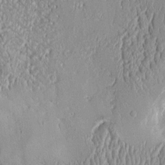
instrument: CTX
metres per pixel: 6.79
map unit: Aa
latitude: 9.2726
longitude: -130.6302
